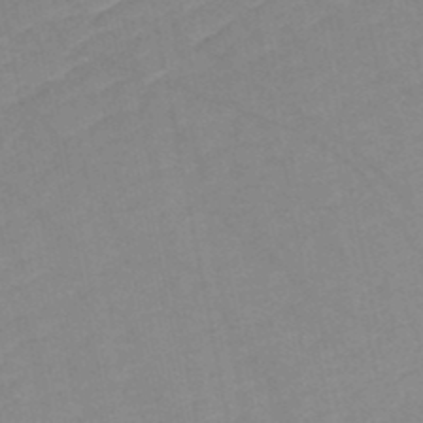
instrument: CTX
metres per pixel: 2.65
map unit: HNb
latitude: -48.4251
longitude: 57.1620
